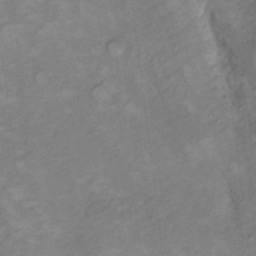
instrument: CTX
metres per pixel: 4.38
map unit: Hto
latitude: 7.4237
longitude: -36.6869
